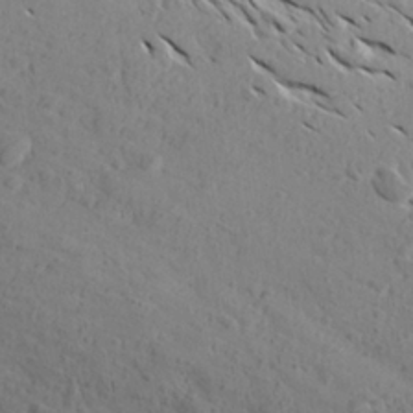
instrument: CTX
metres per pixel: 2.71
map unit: Aa
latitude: 27.0648
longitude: -143.2348
